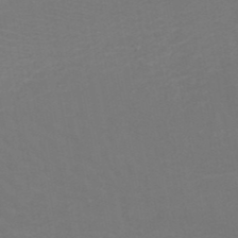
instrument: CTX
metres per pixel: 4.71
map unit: HNb
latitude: -49.2754
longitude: -46.2145
